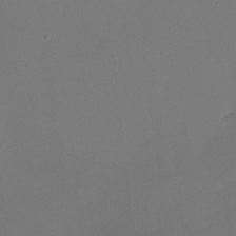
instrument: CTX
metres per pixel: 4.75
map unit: lHvf
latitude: -8.5952
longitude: -100.5735
